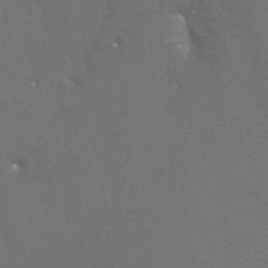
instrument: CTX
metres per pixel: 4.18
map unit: Htu
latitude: -7.1998
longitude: -33.1025
